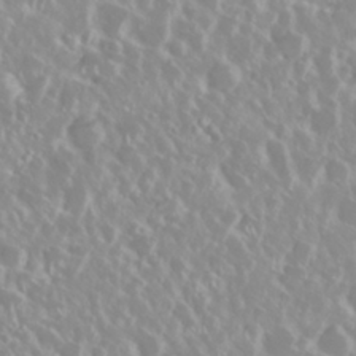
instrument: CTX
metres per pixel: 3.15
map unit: Nhu
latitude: 28.8191
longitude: -61.8394
